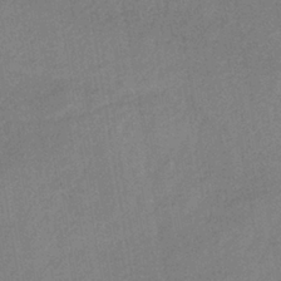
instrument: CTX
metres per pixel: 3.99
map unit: lHb
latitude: -37.7099
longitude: 71.5021
